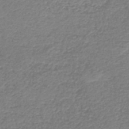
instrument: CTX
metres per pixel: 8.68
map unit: HNb
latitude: -41.4076
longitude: 49.8423
